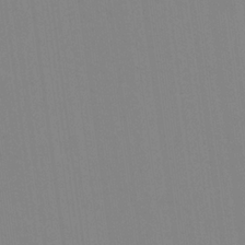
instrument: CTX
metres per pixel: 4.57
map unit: Nhu
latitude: 23.6127
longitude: -63.0648
